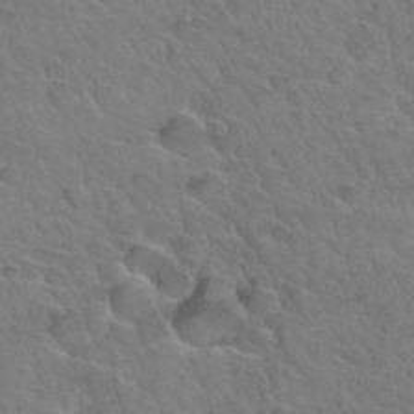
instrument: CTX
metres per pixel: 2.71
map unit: Hto
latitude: 34.7624
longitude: -47.0648
